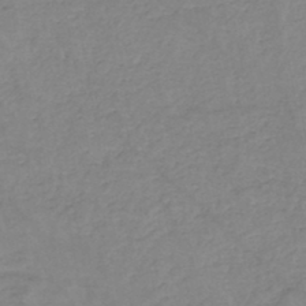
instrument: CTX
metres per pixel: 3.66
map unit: eHh
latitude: -45.2754
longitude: -29.7072
